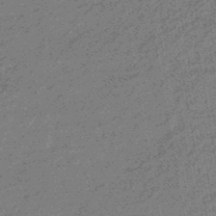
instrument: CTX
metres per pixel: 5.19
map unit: eHb
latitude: -43.8989
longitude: 88.5951
